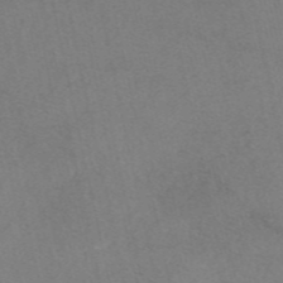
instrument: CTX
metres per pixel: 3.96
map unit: eAb
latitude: 47.3860
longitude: 112.8408
